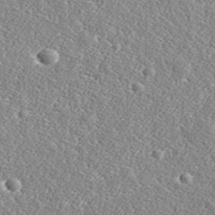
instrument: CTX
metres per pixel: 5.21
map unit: lHvf
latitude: 38.2522
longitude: -92.4412
